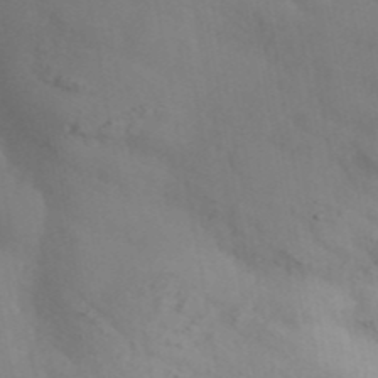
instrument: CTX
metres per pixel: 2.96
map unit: ANa
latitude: 42.8191
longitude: 52.8219
